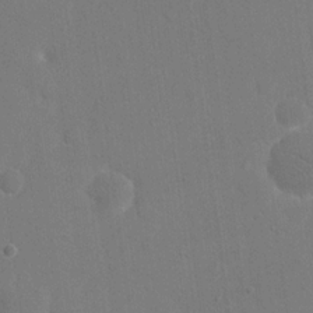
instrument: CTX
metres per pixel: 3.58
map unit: eHh
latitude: 18.8191
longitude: -67.6693
